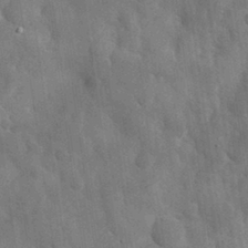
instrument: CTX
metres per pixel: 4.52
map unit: eHh
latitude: 30.6302
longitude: -73.0270
